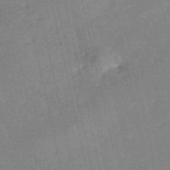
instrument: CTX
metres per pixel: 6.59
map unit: HNb
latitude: -54.4629
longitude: -40.3278
